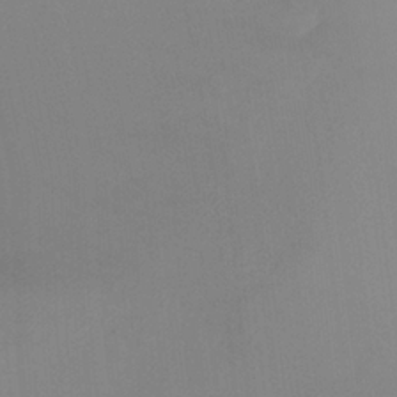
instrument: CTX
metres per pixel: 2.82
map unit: Ht
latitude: -5.8800
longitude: -26.4412
